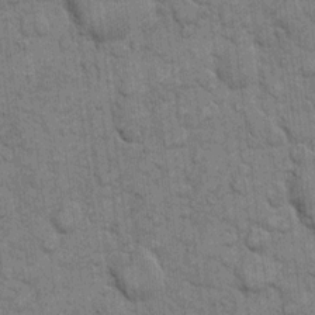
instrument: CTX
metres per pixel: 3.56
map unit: eHh
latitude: 11.1781
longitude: -65.2348
